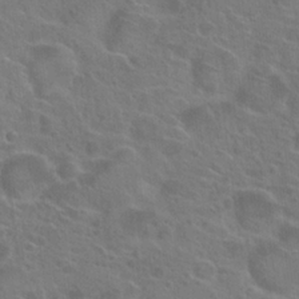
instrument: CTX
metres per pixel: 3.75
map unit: Hto
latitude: 23.0647
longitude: -39.7827
